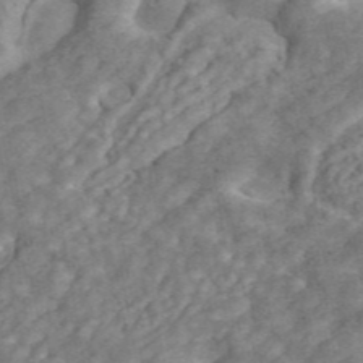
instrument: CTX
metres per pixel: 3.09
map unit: ANa
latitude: 45.2159
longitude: 26.4440
